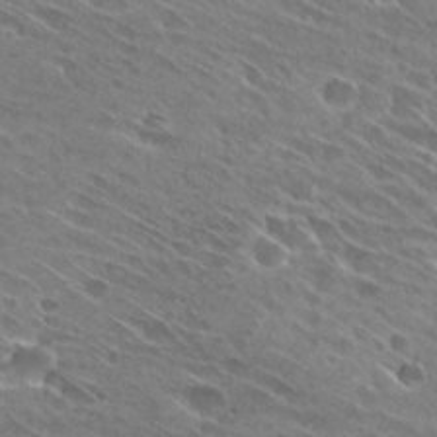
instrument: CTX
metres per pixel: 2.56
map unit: Hto
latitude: 28.8380
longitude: -43.9150
